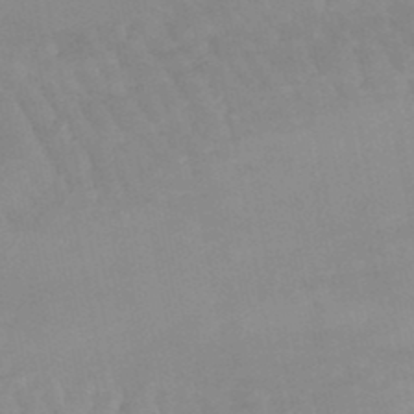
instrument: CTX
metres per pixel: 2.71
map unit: lHb
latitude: -48.0661
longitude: 76.7841
